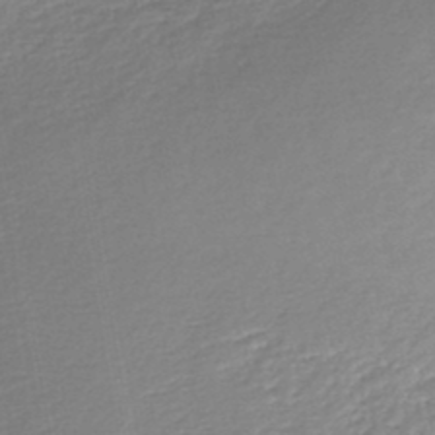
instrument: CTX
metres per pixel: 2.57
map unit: lHb
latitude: -45.5588
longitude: 60.9164
